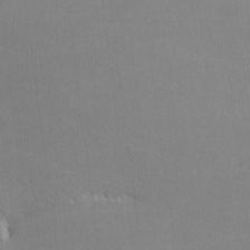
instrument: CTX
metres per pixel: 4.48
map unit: lHvf
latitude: -12.9164
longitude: -100.9514
